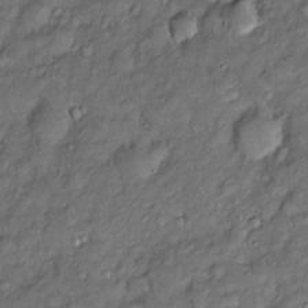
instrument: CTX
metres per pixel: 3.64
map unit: Htu
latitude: -6.8030
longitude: 159.4643
